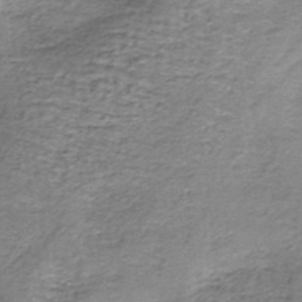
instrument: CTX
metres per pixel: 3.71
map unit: lHb
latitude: -36.5573
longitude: 60.6707
